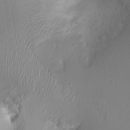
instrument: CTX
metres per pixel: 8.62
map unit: Ht
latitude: -1.5022
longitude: -16.4601
